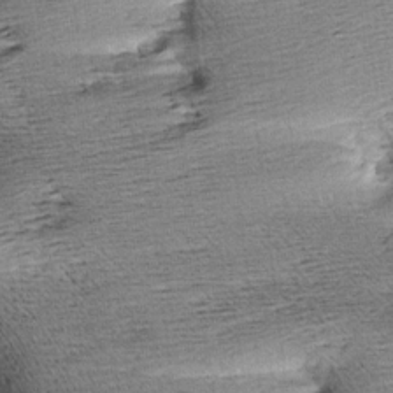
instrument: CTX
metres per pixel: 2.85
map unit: Aa
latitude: 7.9717
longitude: -140.8758
